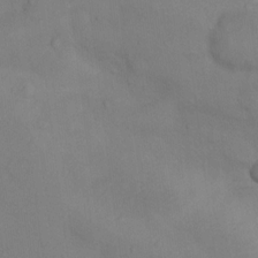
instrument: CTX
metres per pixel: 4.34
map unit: Nhu
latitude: 13.4427
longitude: -28.1578
